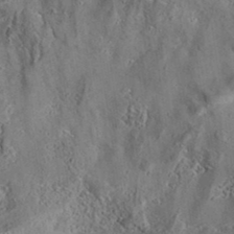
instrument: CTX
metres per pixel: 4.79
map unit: eAb
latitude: 35.2914
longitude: 108.8975
